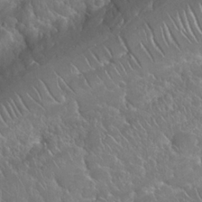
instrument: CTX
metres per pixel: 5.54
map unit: Nhu
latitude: 24.2711
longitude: -60.4223
